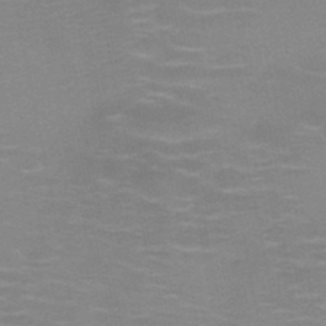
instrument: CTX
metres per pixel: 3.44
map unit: HNb
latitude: -46.7085
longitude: -46.9892
